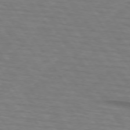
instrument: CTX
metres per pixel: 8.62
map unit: lApd
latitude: 73.9906
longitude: -77.5182
